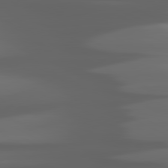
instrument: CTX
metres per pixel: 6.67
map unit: lApd
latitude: 80.8191
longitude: -141.3103
